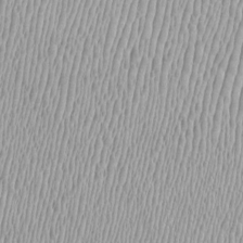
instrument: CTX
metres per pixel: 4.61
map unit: HNhu
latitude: -1.4833
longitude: -0.3467
